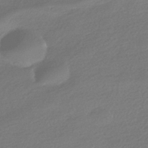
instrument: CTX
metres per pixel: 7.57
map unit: HNhu
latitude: -41.6344
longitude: 95.0297
